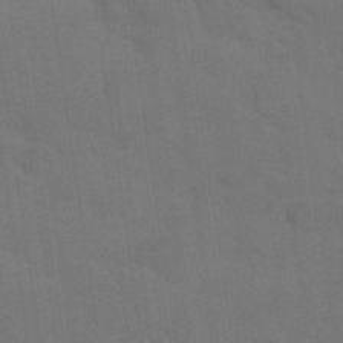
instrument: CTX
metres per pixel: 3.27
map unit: Nhu
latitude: 24.6868
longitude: -51.7827
